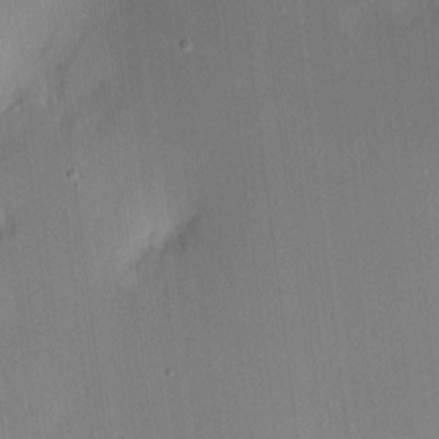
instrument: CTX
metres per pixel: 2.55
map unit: eHh
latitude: 9.0459
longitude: -70.6301
